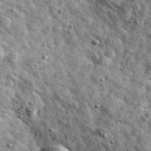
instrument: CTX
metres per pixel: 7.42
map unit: Ave
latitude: 41.4615
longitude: -107.5938
